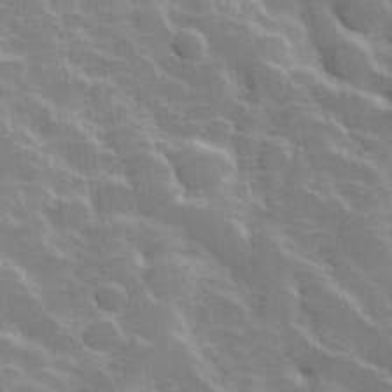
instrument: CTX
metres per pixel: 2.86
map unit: Hve
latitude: 31.4049
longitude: 151.4832
